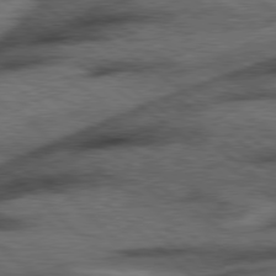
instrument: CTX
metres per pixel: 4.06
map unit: Hpe
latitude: 78.3468
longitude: -155.4426
